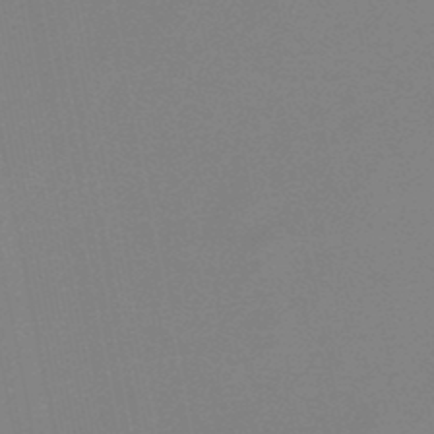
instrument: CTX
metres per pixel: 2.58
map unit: lHb
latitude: -48.5952
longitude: 69.2942
